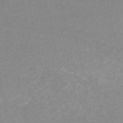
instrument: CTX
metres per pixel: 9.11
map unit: HNb
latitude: -53.9745
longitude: -34.3089
